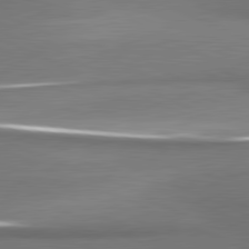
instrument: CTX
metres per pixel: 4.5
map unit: lApd
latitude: 81.5371
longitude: 173.8422
